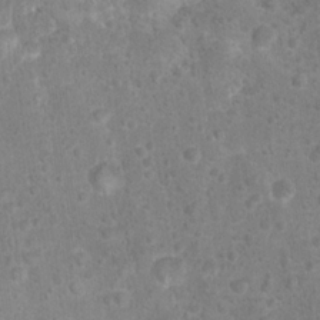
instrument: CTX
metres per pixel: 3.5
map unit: Hto
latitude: 16.7246
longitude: -41.5182
